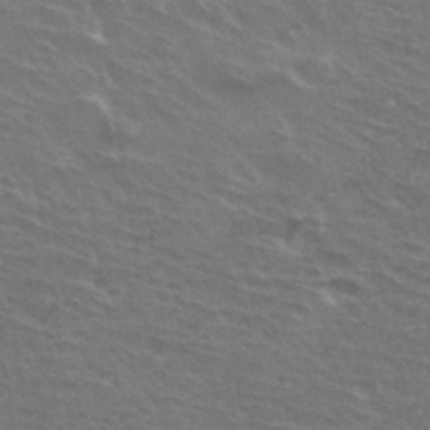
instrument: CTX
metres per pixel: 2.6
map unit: Hto
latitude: 33.9717
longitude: -40.9324
